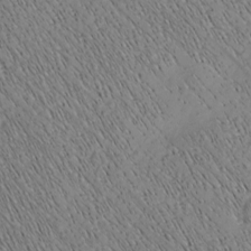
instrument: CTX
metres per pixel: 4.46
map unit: Nhu
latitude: -7.2943
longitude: -152.0633
